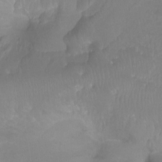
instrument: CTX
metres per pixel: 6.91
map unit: Ht
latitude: -13.7100
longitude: -43.9906
